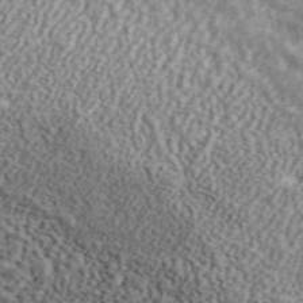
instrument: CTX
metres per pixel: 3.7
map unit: ANa
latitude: 45.3292
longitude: 45.0298
